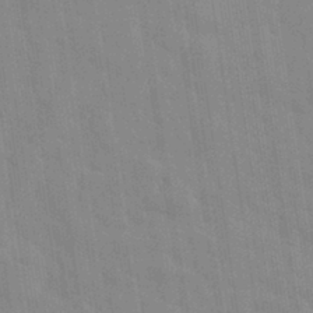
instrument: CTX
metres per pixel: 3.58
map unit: eHh
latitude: 32.0444
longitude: -71.0836
